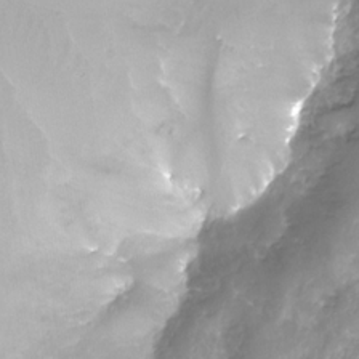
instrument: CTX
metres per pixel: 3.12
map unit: Nhe
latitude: -32.7652
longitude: -93.1970
